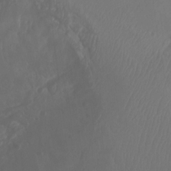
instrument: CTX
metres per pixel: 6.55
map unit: Nhu
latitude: -13.6911
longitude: -64.6491
